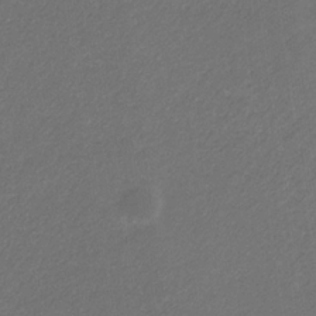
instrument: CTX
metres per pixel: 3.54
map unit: eHb
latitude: -32.1417
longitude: 70.5196
